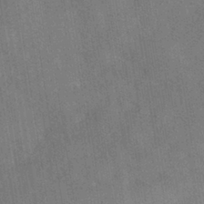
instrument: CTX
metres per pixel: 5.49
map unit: HNhu
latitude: -40.4440
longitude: 96.0661
